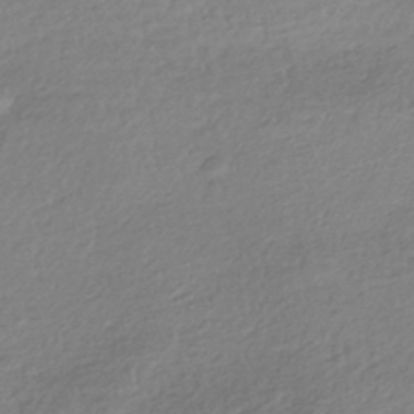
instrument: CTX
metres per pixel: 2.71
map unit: HNhu
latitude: -42.2172
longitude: 97.8423
